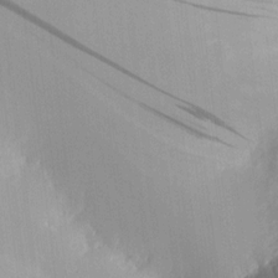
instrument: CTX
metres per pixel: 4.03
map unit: HNhu
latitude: 10.8380
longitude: 15.9367
